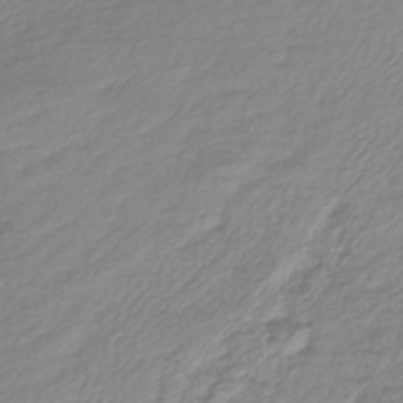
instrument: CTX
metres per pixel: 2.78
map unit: lHb
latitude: -45.6722
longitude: 70.9920
